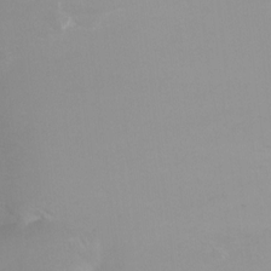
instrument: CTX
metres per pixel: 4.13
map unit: Ht
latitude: -0.1606
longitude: -18.1200
